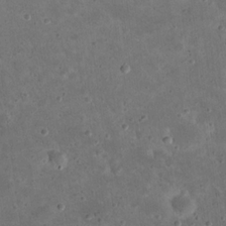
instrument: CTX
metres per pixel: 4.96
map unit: eHh
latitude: 21.2537
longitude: -65.8016
